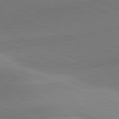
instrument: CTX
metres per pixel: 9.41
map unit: lApd
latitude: 81.5371
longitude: 134.8597
